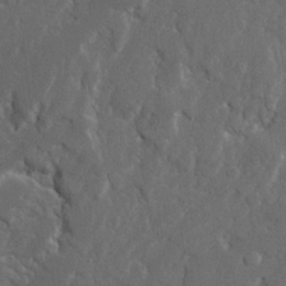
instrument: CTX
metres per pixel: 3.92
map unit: Ave
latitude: 23.0647
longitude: -130.6680
